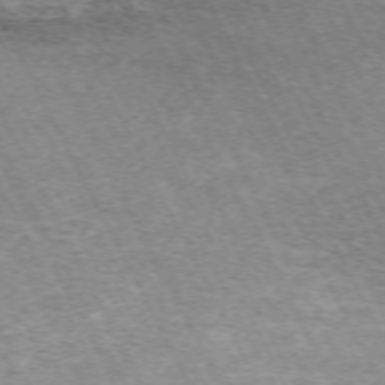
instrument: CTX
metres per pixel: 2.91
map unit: Hpe
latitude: -70.9542
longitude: 11.9178
